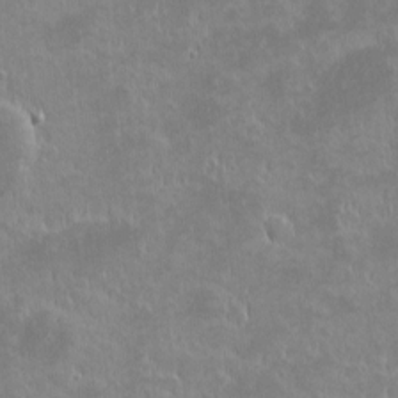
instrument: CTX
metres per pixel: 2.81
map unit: eHh
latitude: -1.7478
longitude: -84.9325
